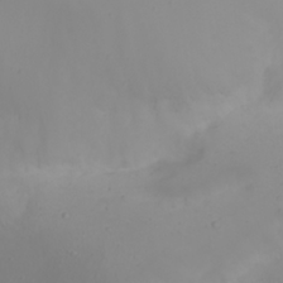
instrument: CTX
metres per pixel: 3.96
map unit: eHh
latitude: 22.0633
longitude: -64.6301
